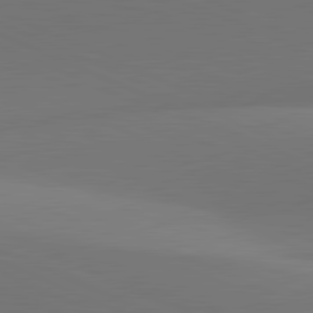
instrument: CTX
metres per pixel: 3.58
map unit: lApd
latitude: 81.6883
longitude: 144.3117
